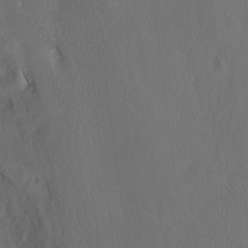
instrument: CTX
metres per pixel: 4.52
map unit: Nhu
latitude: -5.8989
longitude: -151.9339
